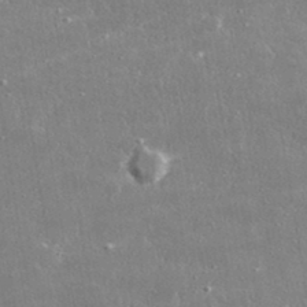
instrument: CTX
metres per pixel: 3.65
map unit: lHvf
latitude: 31.4427
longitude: -90.9325
